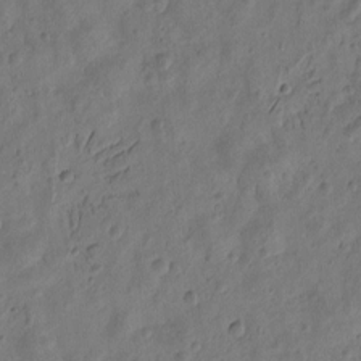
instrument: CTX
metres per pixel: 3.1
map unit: Htu
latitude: 0.0255
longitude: -176.1200
